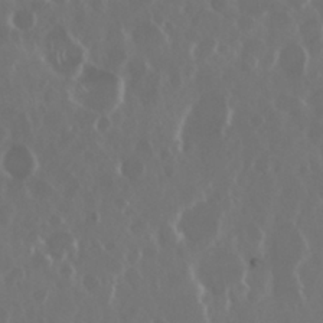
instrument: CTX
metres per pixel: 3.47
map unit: Nhu
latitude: 29.6883
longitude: -60.3467
